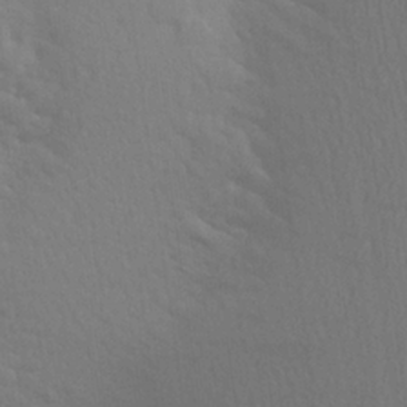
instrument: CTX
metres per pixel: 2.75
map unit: Aa
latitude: 23.1214
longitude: -145.3104
